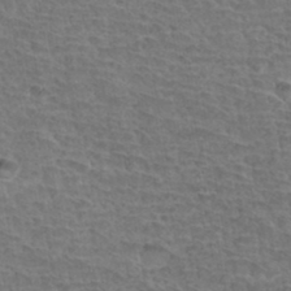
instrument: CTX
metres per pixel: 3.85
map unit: Hto
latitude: 34.5545
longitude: -43.3671
